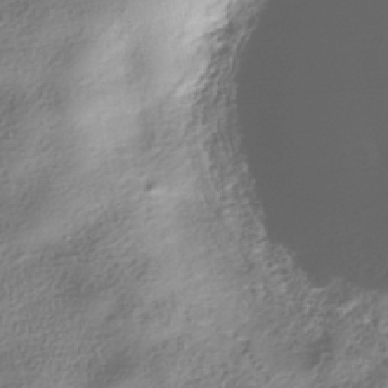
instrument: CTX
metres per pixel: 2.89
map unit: HNhu
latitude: -40.3684
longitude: 101.8611
